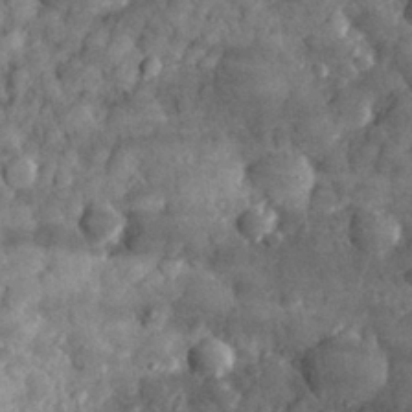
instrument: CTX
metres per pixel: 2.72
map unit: eHh
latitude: 31.4994
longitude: -69.8206
